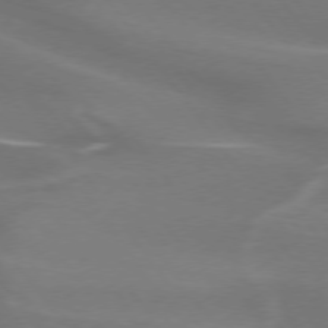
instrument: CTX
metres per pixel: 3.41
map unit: lApd
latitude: 74.6491
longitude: -62.5168
